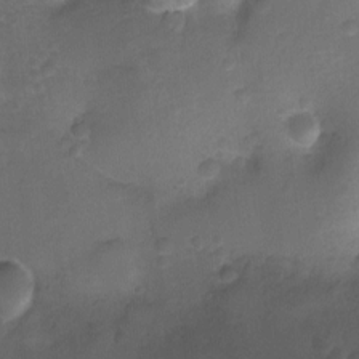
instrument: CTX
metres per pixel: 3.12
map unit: Ht
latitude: -10.8786
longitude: -22.3278
